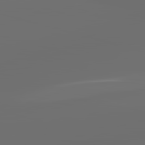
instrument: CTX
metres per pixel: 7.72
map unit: lApd
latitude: 83.5749
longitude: -130.4034
